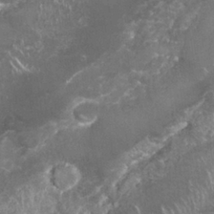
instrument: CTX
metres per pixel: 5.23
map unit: Nhu
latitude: 26.6869
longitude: -61.1781
